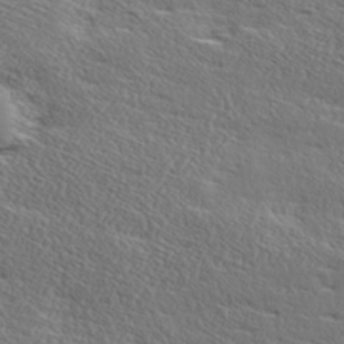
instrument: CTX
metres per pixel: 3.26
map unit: Ave
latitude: 17.2915
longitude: -138.0255
